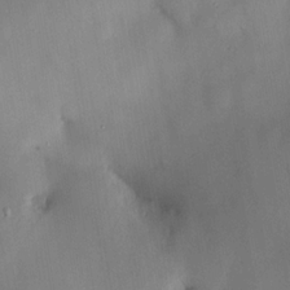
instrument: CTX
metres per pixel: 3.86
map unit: HNhu
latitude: 15.0081
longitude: 12.1228
